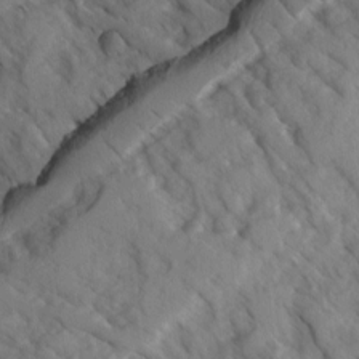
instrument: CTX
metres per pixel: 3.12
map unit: Ave
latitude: -0.9542
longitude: -111.1781
